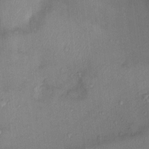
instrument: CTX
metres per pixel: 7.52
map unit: Ht
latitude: 12.8191
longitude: -39.6127
